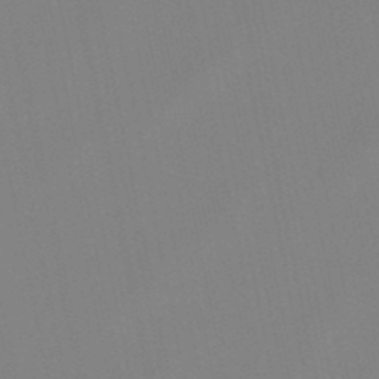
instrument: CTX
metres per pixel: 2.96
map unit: lHb
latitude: -49.5022
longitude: 70.3684
